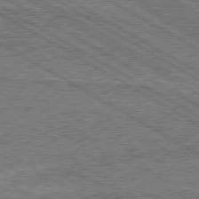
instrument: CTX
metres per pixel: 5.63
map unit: lApd
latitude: 79.9339
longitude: 168.2739
